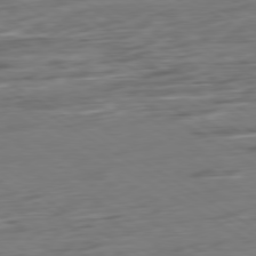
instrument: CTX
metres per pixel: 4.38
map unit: Ap
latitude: -79.9556
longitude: -54.3845
